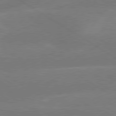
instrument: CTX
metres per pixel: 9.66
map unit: lApd
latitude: 79.4427
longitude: -143.6883
